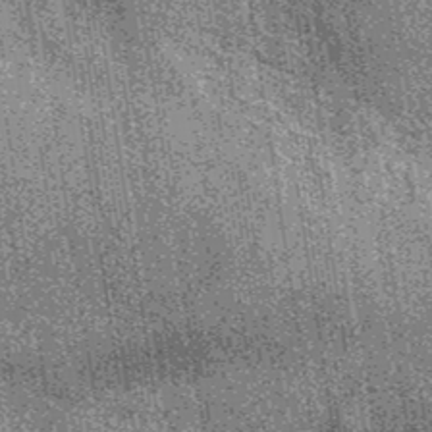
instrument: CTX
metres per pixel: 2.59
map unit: eAb
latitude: 39.3482
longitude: 107.1809
